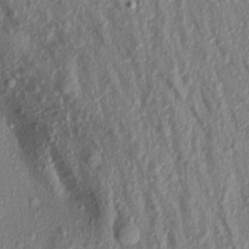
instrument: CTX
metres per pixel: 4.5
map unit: Aa
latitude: 17.0458
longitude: -146.8002
